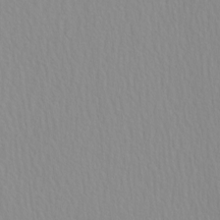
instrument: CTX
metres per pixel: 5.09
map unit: HNhu
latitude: -5.0297
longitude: 14.5763
